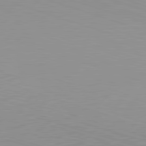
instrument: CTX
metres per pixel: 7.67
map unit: Hpe
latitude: -82.8786
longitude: 7.8800
